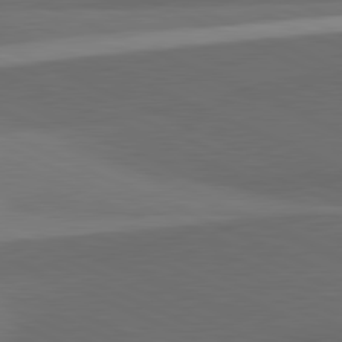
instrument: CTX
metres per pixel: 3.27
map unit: lApd
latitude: 81.6127
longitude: 138.7841
